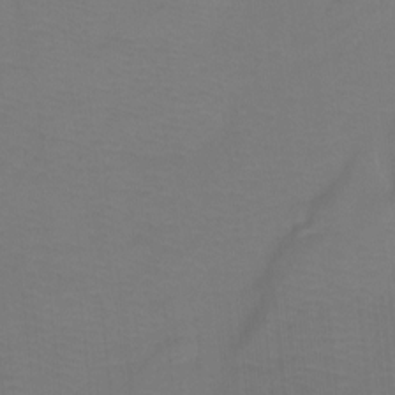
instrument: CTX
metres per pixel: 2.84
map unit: Htu
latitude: -13.3699
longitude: -46.3279
